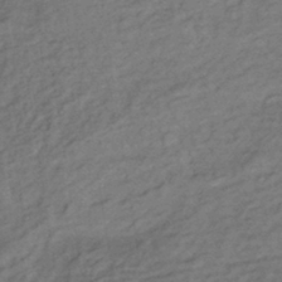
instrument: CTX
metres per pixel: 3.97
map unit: lHb
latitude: -35.0297
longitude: 68.8785
